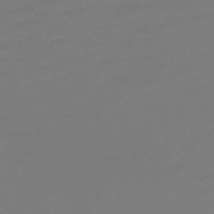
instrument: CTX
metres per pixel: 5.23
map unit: Nve
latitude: -57.8422
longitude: 65.8989
